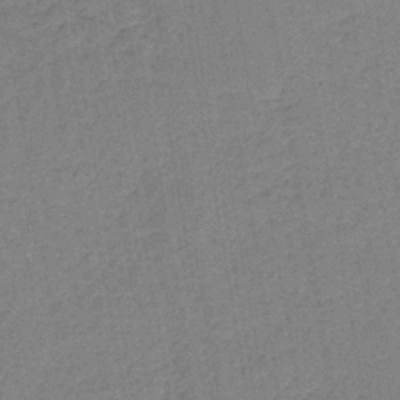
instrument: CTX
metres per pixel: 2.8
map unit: lHb
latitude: -41.4643
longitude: 60.9164
